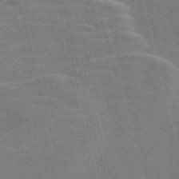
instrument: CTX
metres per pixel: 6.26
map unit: Nve
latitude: -58.4817
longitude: 62.5196
